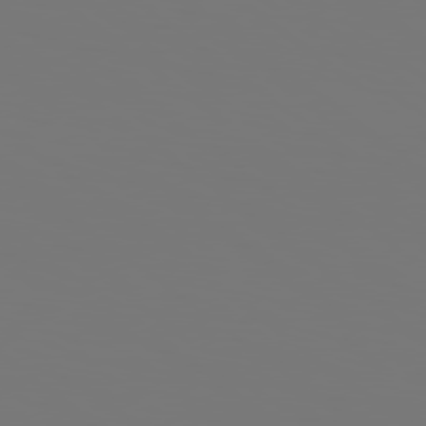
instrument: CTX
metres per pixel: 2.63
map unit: Hpe
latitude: 78.8569
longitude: -137.7261
